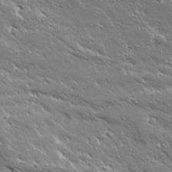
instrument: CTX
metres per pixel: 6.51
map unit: Ave
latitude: 19.4993
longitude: -136.9514
